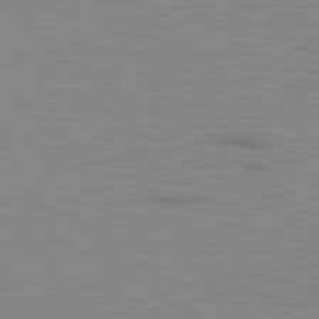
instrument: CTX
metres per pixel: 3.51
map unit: Ap
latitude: -78.9730
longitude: -69.9339
